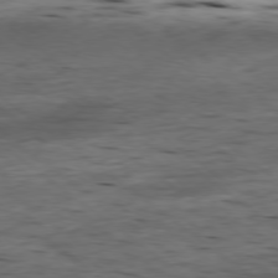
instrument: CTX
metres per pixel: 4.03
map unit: Ap
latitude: -79.1431
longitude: -90.7435
